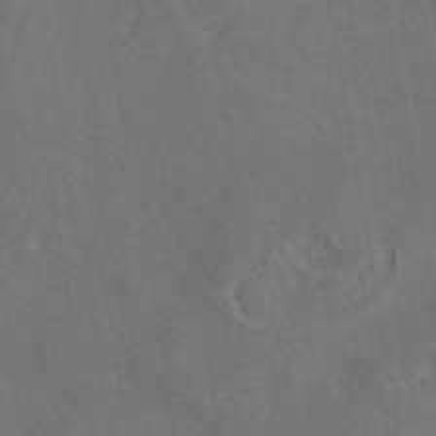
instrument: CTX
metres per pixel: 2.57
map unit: eAb
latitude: 46.0255
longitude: 108.9920
